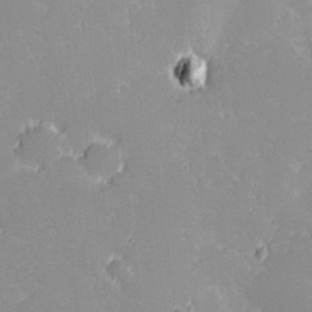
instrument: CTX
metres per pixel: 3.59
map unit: eHh
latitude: -0.6897
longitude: -85.8961
